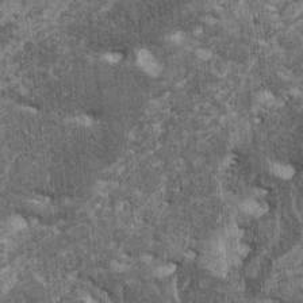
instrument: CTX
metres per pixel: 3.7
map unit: HNhu
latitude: 0.2522
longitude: 5.2376
